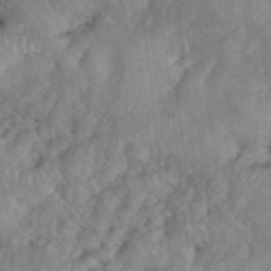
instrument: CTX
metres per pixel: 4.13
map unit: eHh
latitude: 39.2726
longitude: -56.2144
